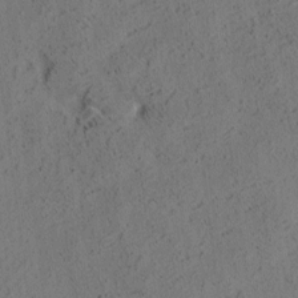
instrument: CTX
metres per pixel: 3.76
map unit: eHh
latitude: 3.5938
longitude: -78.4979
